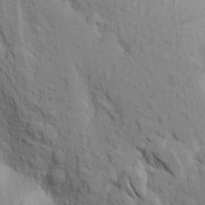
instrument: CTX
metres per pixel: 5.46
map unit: Aa
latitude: 20.1389
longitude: -149.7828
